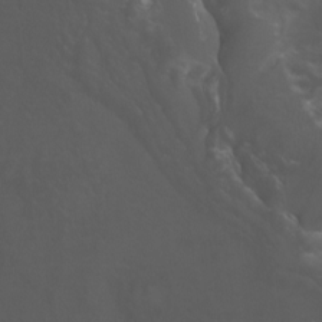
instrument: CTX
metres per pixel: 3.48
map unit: Nhu
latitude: -9.2187
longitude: -78.3279
